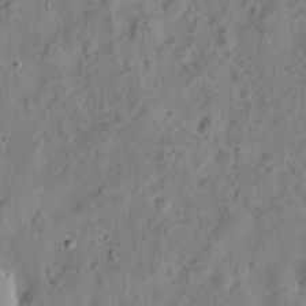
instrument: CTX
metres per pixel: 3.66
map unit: eHh
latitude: 9.0836
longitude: -74.3656
